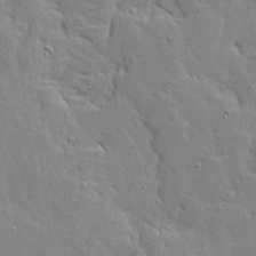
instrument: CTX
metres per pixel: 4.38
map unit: Ave
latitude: 13.1970
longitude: -133.3671
